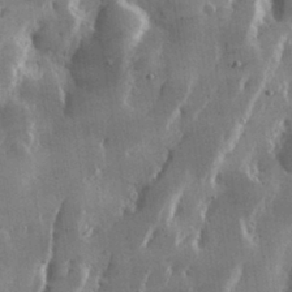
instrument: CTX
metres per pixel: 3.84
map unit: lHvf
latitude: 31.2537
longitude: -92.2900
